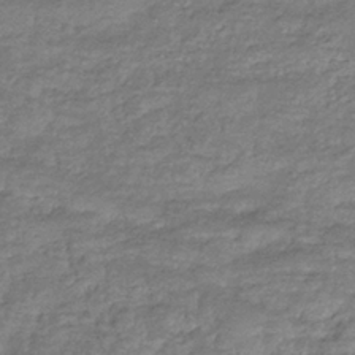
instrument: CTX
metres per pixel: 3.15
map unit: eHb
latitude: -37.3509
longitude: 80.6897
